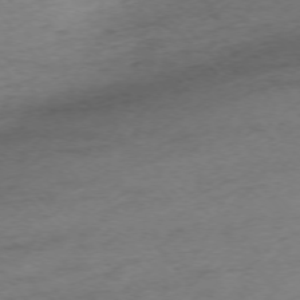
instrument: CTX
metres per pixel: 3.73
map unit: Ap
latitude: -75.4077
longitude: -72.1389
